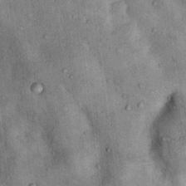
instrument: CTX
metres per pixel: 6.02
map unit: Nhu
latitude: 7.4993
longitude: -23.9339
